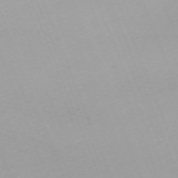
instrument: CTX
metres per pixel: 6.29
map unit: Nhu
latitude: -67.3510
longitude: 38.1606
